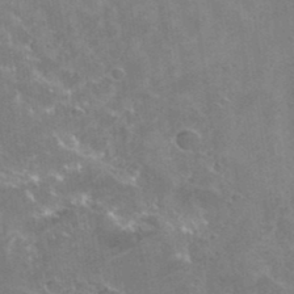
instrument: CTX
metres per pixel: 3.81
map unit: Hto
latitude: 36.2523
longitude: -43.9528
